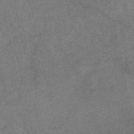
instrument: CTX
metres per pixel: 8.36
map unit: eAb
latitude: 47.6316
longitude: 105.1242
